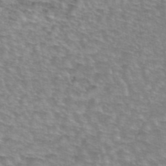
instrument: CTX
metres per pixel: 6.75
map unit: eAb
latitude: 44.6868
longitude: 106.5196
